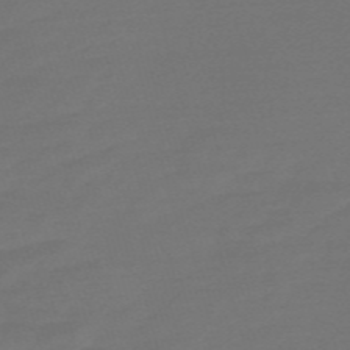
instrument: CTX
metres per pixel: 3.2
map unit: Nve
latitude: -58.3117
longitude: 56.7652
